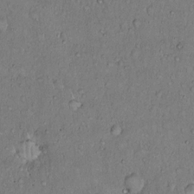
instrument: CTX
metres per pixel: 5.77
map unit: Hto
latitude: 14.4223
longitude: -57.0647
